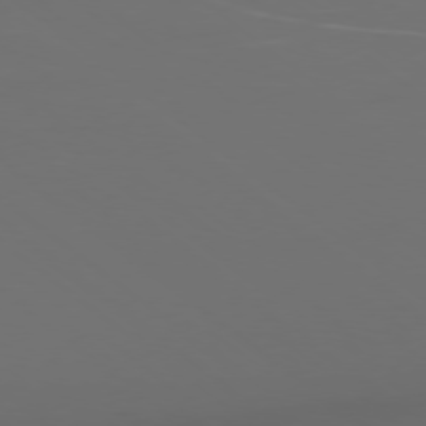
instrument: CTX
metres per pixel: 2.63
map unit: Ap
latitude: -78.6518
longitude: -94.5924
